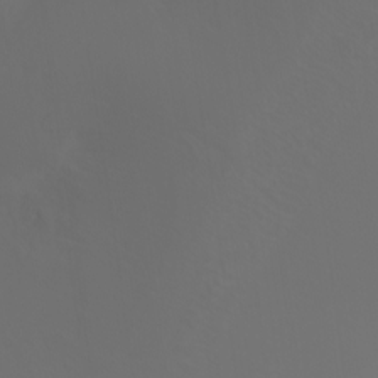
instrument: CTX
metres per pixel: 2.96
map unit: Ht
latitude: -3.0108
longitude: -60.6301
